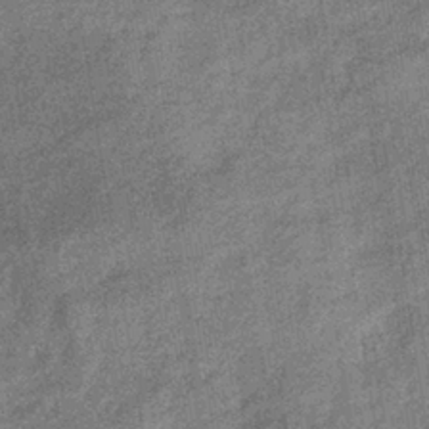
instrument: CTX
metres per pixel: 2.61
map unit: eHb
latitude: -39.2187
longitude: 79.0864
